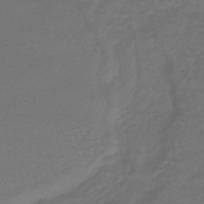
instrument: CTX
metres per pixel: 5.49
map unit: HNhu
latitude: -47.5021
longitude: 95.7288
